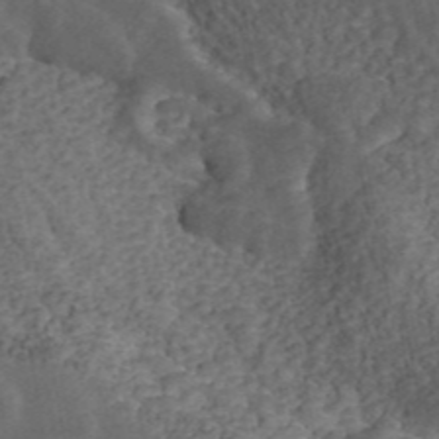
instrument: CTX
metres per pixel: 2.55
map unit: ANa
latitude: 45.0459
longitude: 39.1809
